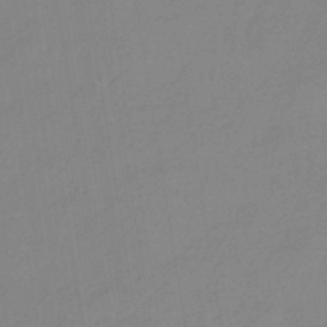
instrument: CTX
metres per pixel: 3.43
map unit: eHb
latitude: -44.6519
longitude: 86.4440
